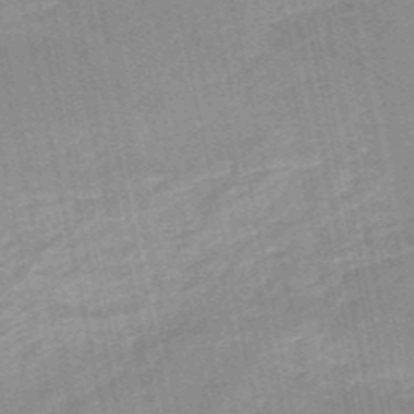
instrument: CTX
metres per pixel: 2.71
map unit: HNb
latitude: -52.5384
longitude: -41.3103
